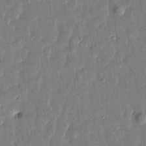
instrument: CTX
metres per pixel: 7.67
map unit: Htu
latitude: 0.6490
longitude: -179.6883
